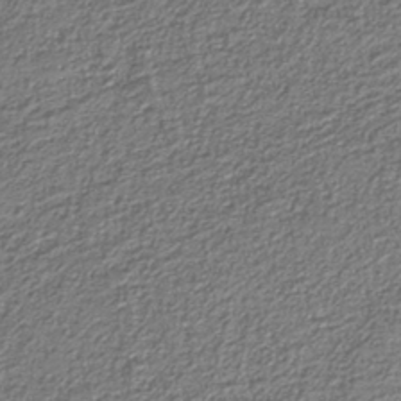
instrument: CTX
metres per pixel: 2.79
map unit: eAb
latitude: -39.2943
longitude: 51.6911
